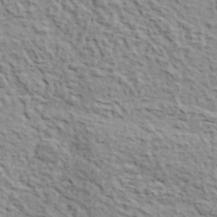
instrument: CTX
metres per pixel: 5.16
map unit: lHvf
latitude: 38.0633
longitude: -88.6113
